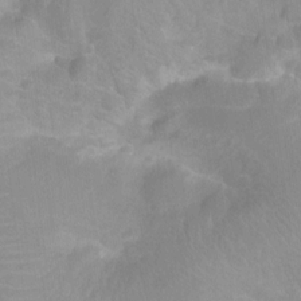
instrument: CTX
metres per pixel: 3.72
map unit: Nhu
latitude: -14.7841
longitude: -25.8016
